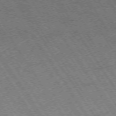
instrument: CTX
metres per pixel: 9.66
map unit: Hpe
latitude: -73.9556
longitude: 3.3887
